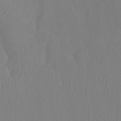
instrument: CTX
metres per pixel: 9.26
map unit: Ht
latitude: -15.0298
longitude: -54.6301
